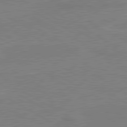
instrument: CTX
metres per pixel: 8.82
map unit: lApd
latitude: 80.5546
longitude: 122.3118
